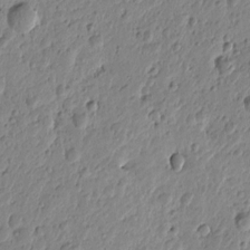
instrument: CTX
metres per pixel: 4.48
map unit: Htu
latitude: -0.9164
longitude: -177.6316
